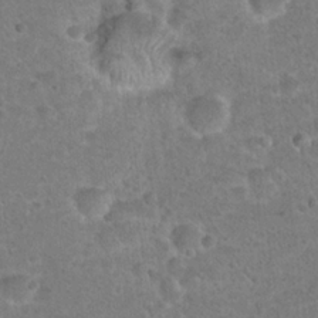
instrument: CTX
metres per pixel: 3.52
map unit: Hto
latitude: 22.1389
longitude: -48.4412
